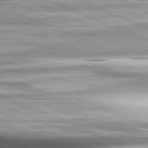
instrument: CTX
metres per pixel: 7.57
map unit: lApd
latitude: 81.7827
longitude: -167.7449
